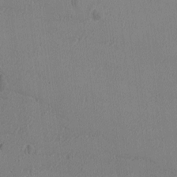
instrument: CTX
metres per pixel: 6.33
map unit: Ave
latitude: -8.4440
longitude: -122.1389
